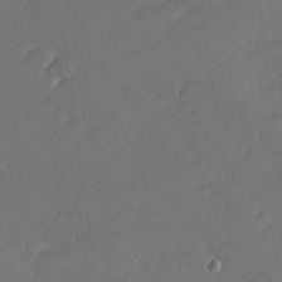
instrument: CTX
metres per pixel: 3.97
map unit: lHvf
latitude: 26.4034
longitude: 140.8786
